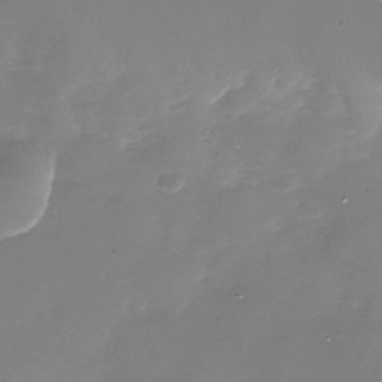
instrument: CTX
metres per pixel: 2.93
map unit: Nhu
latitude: -28.6707
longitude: -68.3090
